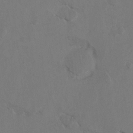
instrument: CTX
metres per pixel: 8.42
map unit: Hto
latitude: 8.3656
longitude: -34.8758
